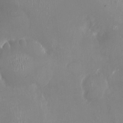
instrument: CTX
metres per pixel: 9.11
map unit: Ht
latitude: -15.2754
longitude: -41.5371
